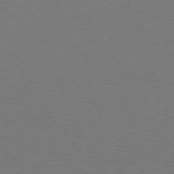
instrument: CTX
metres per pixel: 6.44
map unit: Hpe
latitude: 76.0822
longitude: -132.0633
